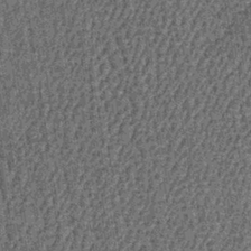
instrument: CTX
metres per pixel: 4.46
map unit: lHb
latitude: -39.5588
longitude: 64.2551
